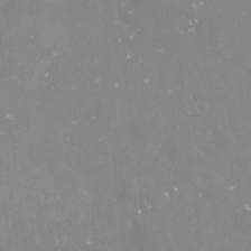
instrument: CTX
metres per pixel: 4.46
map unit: Nve
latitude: -17.6155
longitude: -59.1403
